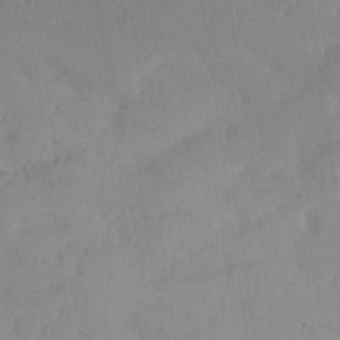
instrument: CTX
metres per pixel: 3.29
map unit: lHvf
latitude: 24.7057
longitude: 140.7085
